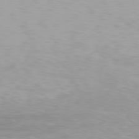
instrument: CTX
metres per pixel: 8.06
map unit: Hpe
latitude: 78.1578
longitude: -136.1389
